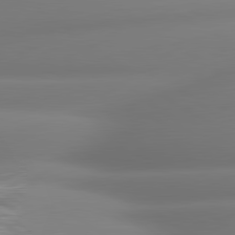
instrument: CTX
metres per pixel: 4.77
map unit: lApd
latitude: 80.3089
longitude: -164.3845
